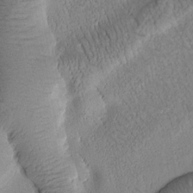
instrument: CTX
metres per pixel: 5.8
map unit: Htu
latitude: -1.3510
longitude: 173.0297
